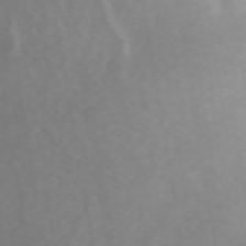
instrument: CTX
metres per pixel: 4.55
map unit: ANa
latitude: 44.4223
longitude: 22.3306
